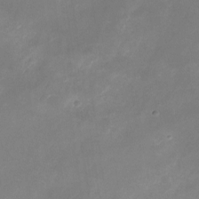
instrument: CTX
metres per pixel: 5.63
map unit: Nhu
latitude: -23.5021
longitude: -70.0633
